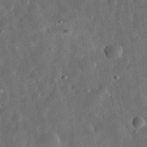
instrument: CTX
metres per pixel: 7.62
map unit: eHh
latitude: 31.9906
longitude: -75.1214
